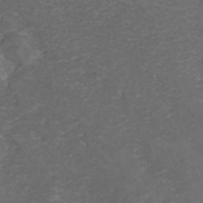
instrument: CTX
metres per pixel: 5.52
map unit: Hve
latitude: 33.4237
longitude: 149.3699
